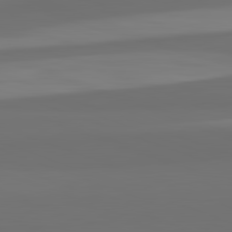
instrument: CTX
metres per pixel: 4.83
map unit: lApd
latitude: 82.4601
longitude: 159.4643
